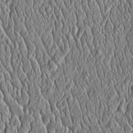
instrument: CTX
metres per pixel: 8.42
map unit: Htu
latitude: -4.3873
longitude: 157.7666
